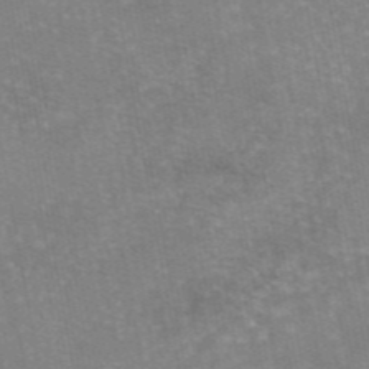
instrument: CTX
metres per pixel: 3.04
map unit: eAb
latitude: 45.8961
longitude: 105.8233
